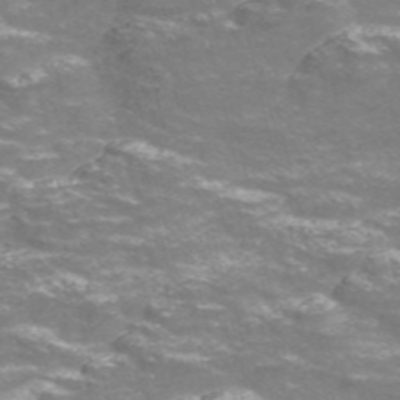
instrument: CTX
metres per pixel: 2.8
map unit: Nve
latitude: -56.6518
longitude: 52.7841
